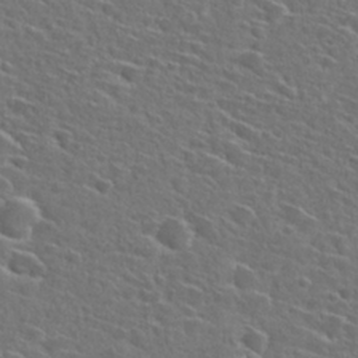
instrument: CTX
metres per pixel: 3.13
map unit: Hto
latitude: 27.1970
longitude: -46.8947
